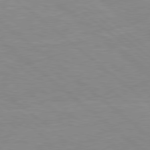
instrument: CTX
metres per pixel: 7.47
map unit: Hpe
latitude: 78.1767
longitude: -141.3859
